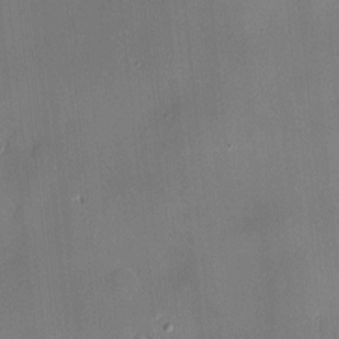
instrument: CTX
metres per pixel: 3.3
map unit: Hve
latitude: -10.3873
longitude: 175.3509
